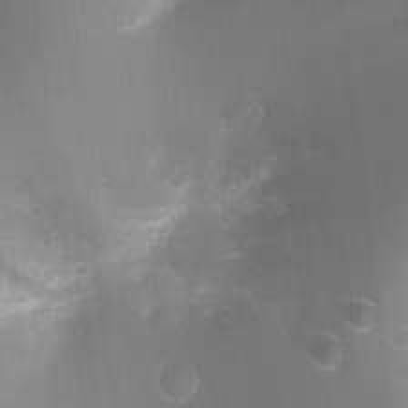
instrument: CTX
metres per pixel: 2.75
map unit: Ht
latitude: -8.7841
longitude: -24.8002
